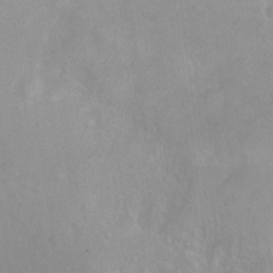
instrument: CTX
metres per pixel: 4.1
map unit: Ht
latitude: -0.0094
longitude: -35.7071
